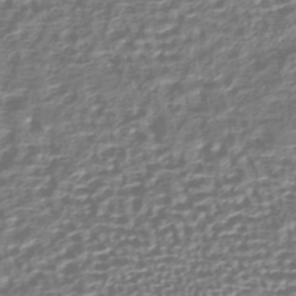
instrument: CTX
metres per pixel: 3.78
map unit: HNhu
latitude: -43.2375
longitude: 106.3496
